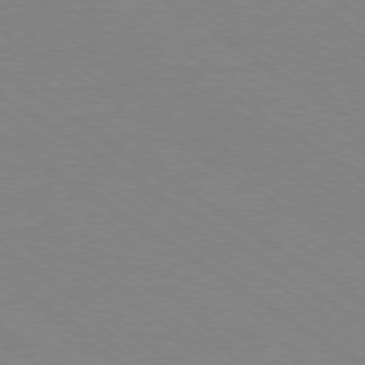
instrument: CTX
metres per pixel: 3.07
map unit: Ap
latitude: -78.8597
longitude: -84.9703
